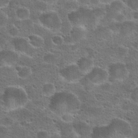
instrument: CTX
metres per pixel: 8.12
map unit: Hto
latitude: 23.7450
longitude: -49.2159
